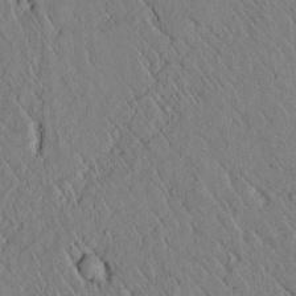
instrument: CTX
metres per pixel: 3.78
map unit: lAvf
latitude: 6.6113
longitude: 159.7666
